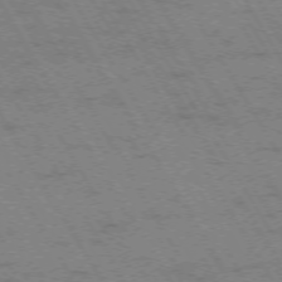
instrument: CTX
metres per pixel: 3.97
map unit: Hpe
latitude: -73.8800
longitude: 3.1809
